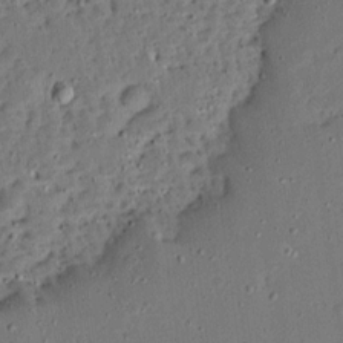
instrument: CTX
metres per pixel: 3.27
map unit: Ave
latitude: 13.7072
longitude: -138.1578
